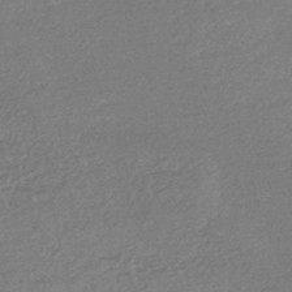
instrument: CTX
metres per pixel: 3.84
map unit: lHb
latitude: -43.7666
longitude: 79.6344
